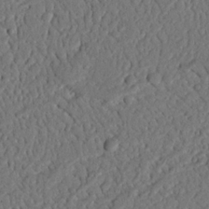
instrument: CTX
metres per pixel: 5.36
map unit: Nhu
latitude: 20.8569
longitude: -77.6694
